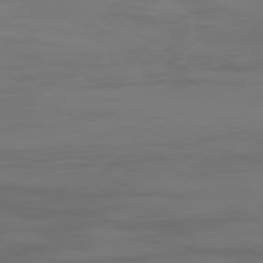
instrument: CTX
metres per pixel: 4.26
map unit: Ap
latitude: -78.3684
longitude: -79.9339
